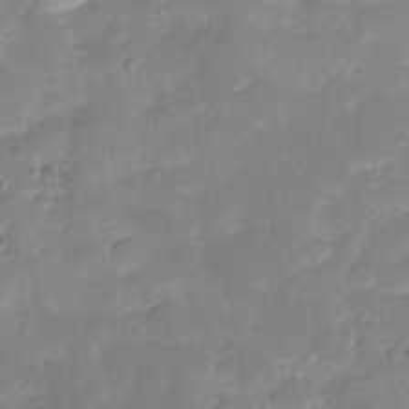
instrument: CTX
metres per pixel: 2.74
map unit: HNhu
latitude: -23.7667
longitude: 49.6155
